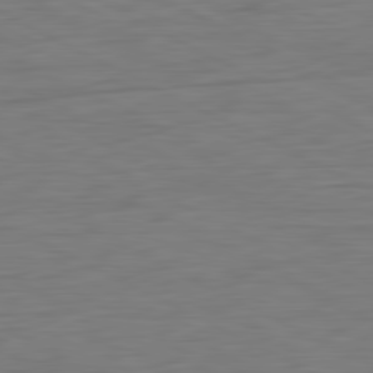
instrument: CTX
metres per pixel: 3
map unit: Ap
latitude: -81.8234
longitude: -78.0444
